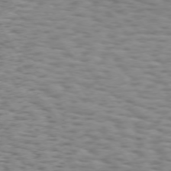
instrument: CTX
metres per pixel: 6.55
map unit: Hpe
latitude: 73.2726
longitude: -133.2159
